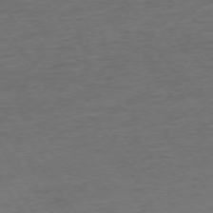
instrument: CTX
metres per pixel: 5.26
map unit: Ap
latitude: -75.7667
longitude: -84.8569
